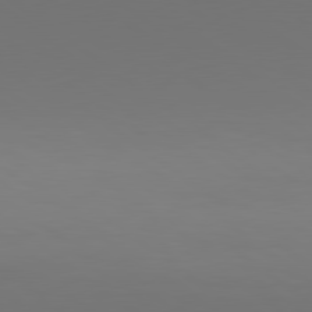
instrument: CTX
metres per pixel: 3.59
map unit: lApd
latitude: 79.8584
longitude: 158.9352
